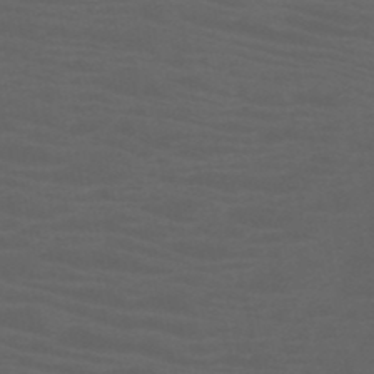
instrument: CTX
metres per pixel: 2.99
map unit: HNb
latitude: -49.8989
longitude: -46.0444
